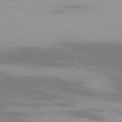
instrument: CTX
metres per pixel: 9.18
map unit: Ap
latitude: -77.2943
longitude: -72.7436
